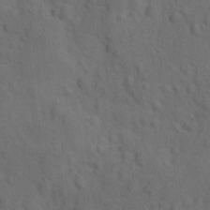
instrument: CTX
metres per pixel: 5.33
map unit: Ave
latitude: -9.7666
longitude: -119.3481
